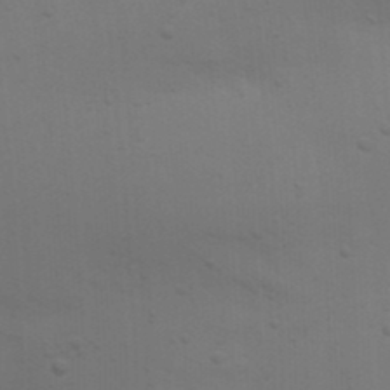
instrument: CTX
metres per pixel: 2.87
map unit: Nhu
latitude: 22.4412
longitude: -73.0459
